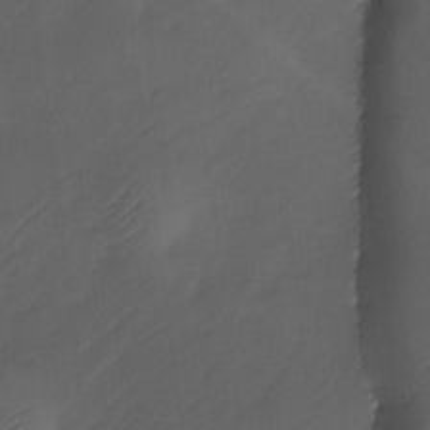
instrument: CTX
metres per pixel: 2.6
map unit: Ave
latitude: -11.0109
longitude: -122.1389
